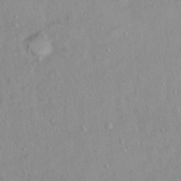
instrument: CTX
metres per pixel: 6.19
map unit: Hto
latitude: 13.1970
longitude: -37.0081
